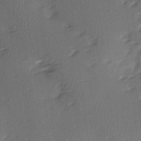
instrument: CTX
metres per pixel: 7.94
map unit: Ave
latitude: 2.4979
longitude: -110.7246
